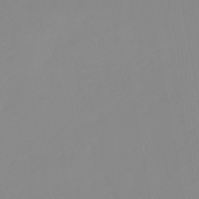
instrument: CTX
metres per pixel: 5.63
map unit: lHb
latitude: -48.6897
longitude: 74.4440
